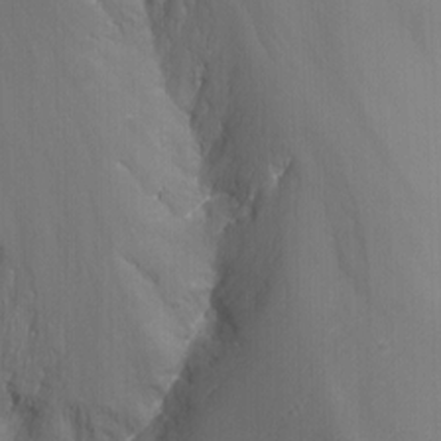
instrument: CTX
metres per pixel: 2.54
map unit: Nhu
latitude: -12.8786
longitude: -65.3860
